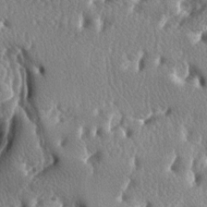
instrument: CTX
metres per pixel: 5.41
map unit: lAa
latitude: -6.9730
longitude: -124.7813
